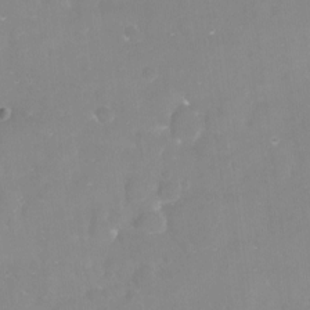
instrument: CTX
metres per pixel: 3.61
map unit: Nve
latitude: -17.4455
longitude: -58.8569
